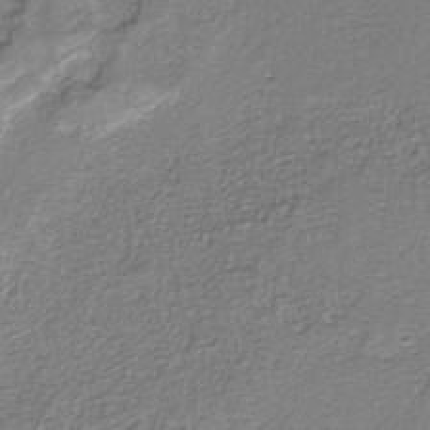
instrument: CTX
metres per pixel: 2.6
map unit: HNb
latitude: -37.7666
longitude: 51.4265
